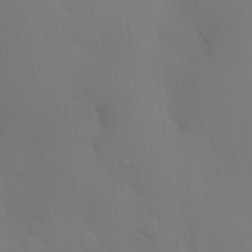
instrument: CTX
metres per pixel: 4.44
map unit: HNhu
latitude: 14.2334
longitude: 13.1809
